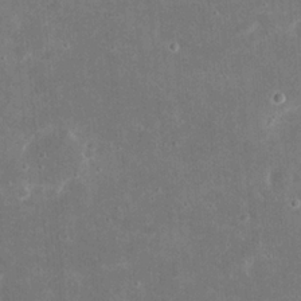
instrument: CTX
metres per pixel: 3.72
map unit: eHh
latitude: 21.0648
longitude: -68.0633
